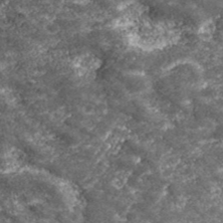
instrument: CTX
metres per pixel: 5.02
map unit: eHh
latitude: 42.9325
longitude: -89.6316
